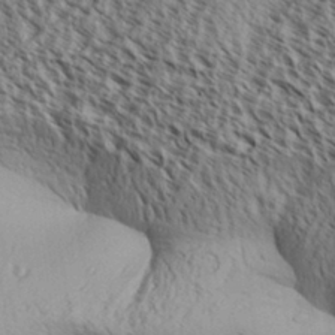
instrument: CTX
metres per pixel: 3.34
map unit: Aa
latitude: 31.4805
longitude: -137.9339
